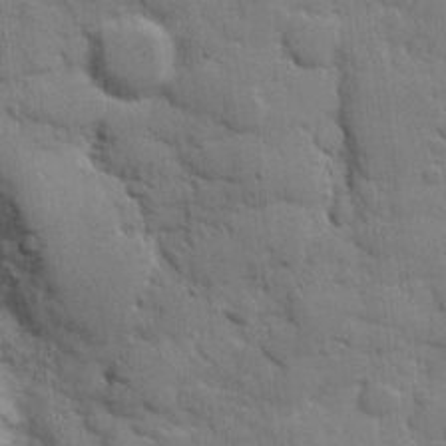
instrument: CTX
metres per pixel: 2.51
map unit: eHh
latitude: 7.4048
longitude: -65.4048
